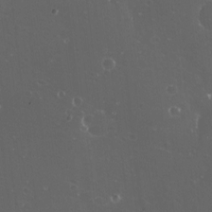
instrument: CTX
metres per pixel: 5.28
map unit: eHh
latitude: -11.6722
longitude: -61.4804
